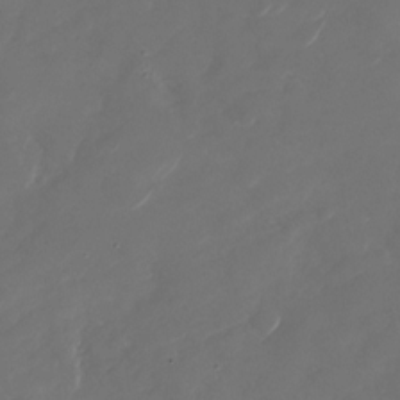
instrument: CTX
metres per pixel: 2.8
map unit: Nhu
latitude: -29.0487
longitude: -71.0080
